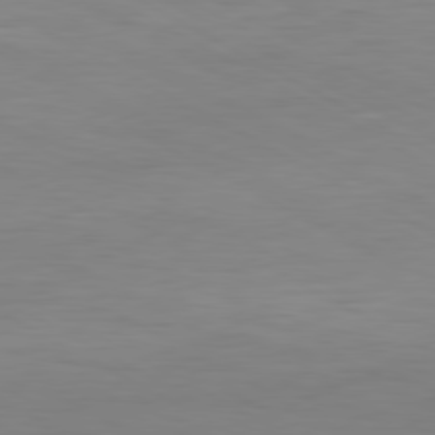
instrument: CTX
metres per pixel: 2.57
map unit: Hpe
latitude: -80.9731
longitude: 17.8234
